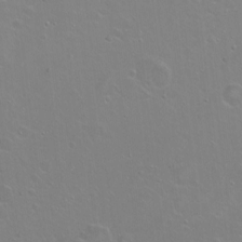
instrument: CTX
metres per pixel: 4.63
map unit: Nhu
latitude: -7.8422
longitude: -43.7639
